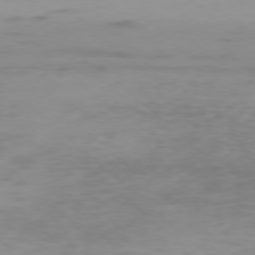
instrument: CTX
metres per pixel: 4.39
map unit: Ap
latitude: -76.7652
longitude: -68.3278
